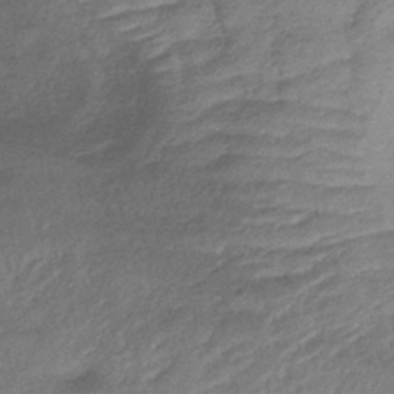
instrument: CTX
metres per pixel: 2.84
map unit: lHb
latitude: -42.2739
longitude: 80.9164
